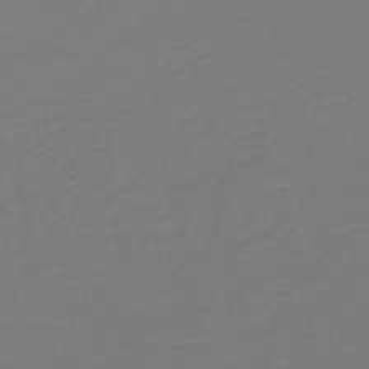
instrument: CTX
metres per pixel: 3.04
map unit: HNb
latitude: -46.8975
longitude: 53.7099
